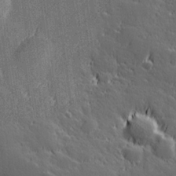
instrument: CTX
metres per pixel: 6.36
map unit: Hve
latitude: 27.1592
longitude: 144.6141
